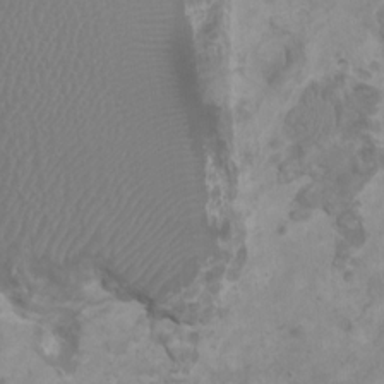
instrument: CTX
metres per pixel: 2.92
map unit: HNhu
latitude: 1.1781
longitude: -1.0647
